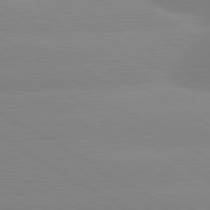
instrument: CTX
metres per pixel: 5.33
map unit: lApd
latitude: 80.4034
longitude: -152.4223
